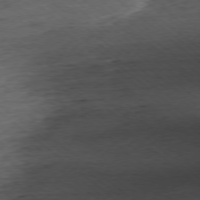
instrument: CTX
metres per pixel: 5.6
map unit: Ap
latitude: -77.9745
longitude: -92.2900
